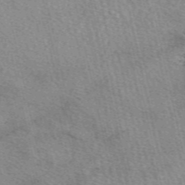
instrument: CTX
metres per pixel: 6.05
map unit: eAb
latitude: 49.9528
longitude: 113.9745
